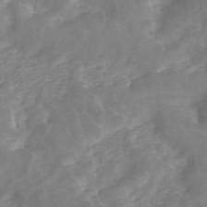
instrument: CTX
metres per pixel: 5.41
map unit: ANa
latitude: 45.7827
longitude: 22.6141
